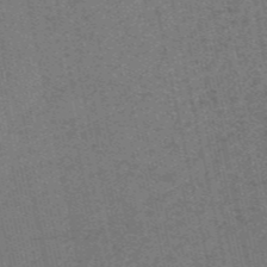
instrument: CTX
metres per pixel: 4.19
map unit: HNb
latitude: -55.3132
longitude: -42.6302
